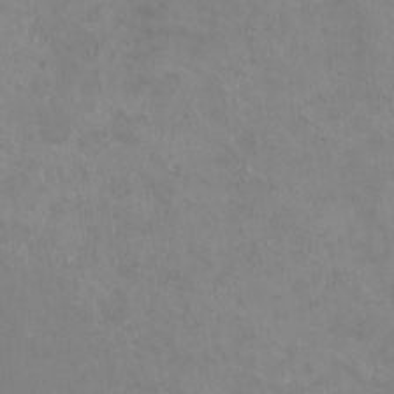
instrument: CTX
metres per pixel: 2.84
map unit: HNhu
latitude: -1.3132
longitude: -3.9528
